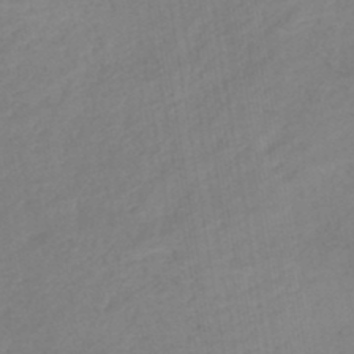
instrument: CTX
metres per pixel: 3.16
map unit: lHb
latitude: -44.3117
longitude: 71.3510
